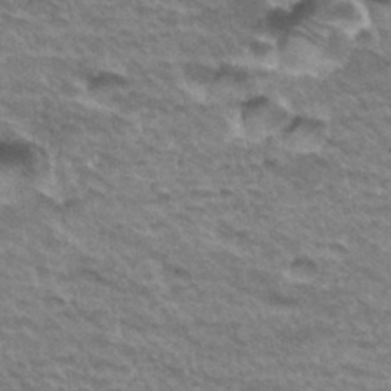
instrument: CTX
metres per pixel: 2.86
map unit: Hto
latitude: 35.5182
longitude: -43.4427
